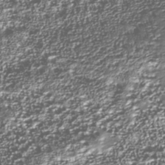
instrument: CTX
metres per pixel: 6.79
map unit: Nhu
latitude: -39.1431
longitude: -82.9702
